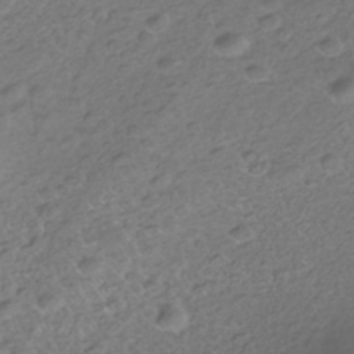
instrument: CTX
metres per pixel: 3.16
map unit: Nhe
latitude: -40.9542
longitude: -100.4979
